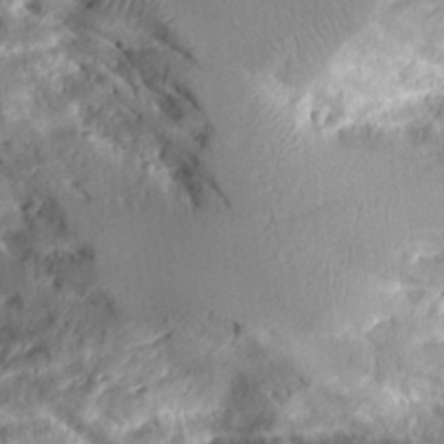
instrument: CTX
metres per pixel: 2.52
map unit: Aa
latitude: 10.7624
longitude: -126.1200
